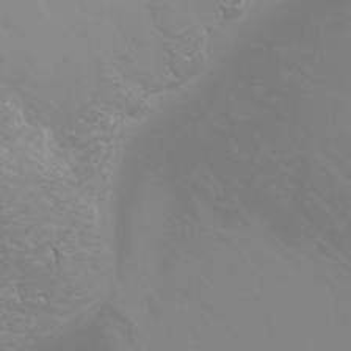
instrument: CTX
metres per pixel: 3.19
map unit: Htu
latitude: -6.3684
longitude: -71.5938
